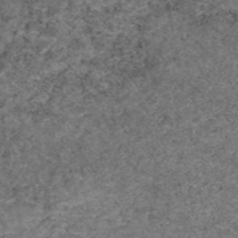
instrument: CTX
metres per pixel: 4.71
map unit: eAb
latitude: 46.6869
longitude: 118.1228
